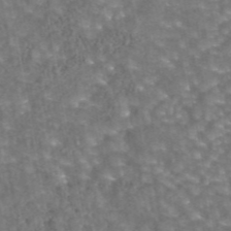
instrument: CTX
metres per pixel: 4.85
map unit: eAb
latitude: 44.2333
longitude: 106.2173
